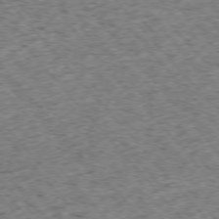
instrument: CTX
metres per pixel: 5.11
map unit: Ap
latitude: -75.9178
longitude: -61.9717
